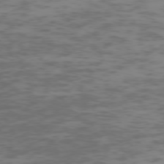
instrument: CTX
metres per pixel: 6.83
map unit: Hpe
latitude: -73.4832
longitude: 6.7274
